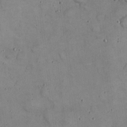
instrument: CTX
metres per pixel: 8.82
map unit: eHh
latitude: 20.7813
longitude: -59.7639
